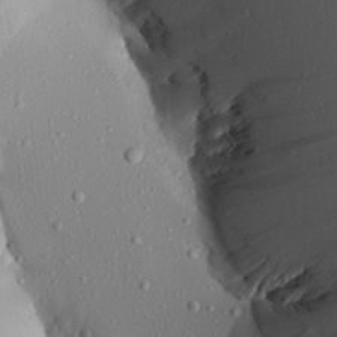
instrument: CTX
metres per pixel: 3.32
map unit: Aa
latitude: 16.4790
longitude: -146.0633
